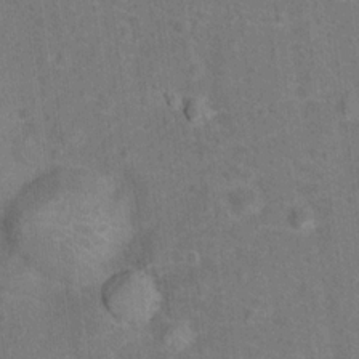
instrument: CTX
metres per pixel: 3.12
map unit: Hto
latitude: 15.7261
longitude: -41.9717
